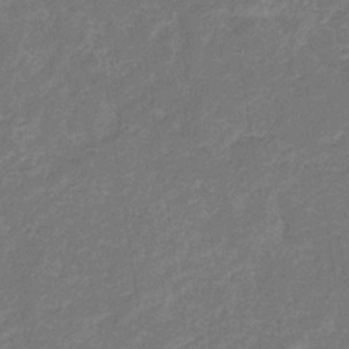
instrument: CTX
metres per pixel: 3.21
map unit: eHb
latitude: -33.5777
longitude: 74.5763
